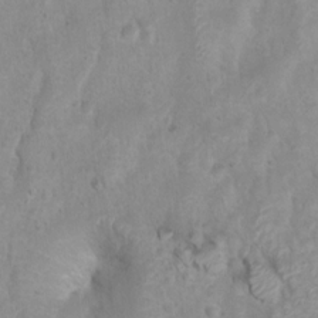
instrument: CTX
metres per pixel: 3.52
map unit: Htu
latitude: 3.4048
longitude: -21.9528
